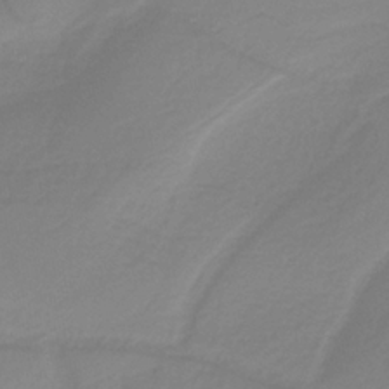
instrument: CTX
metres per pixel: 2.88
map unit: HNb
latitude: -37.4076
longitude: 53.9745
